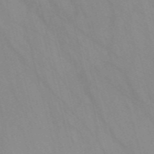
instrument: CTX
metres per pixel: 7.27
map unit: Nve
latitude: -57.6344
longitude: 63.6910
